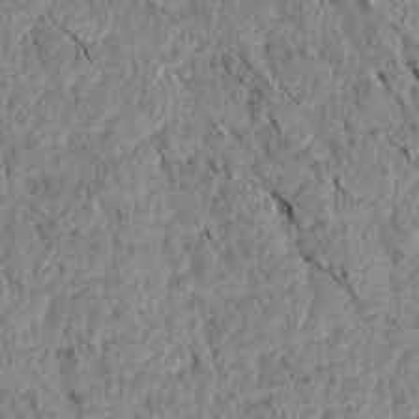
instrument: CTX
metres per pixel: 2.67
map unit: Aa
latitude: 15.4238
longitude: -146.6869
